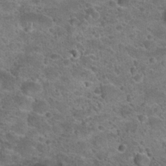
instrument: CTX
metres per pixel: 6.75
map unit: Hto
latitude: 23.4615
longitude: -49.8016
